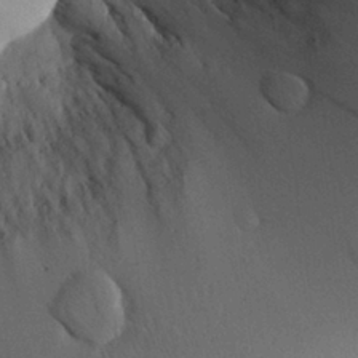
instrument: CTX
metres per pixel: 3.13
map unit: Aa
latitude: 28.5546
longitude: -135.9906
